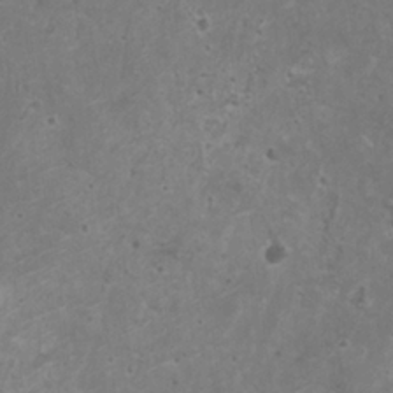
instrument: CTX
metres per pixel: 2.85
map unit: HNhu
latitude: -0.6330
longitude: 2.6707
